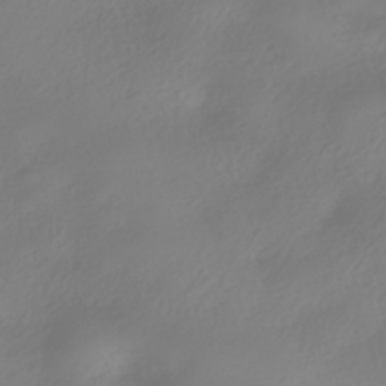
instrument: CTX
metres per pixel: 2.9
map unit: HNhu
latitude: -40.4818
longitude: 100.5951
